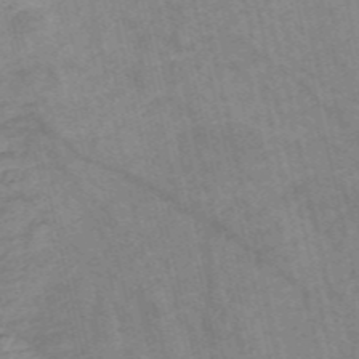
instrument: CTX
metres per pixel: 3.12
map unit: Nve
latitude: -57.1053
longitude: 54.1795
